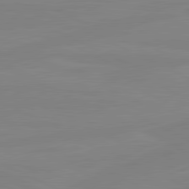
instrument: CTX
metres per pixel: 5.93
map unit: lApd
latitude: 81.2348
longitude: -177.8016
